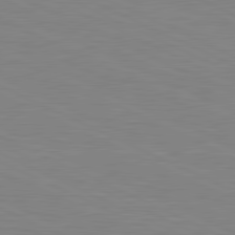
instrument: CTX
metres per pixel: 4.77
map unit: lApd
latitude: 81.3104
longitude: -173.0458
